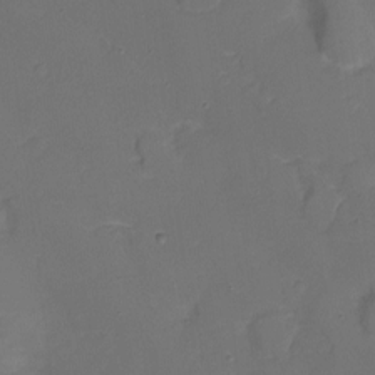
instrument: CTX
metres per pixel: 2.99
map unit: Ht
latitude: -9.1809
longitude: -28.7813
